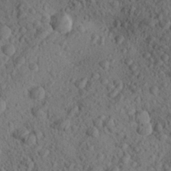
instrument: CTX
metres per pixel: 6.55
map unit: Aa
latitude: 26.9325
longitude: -142.9514
